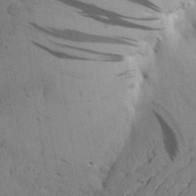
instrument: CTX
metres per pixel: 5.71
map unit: Aa
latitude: 26.2334
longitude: -148.8191
